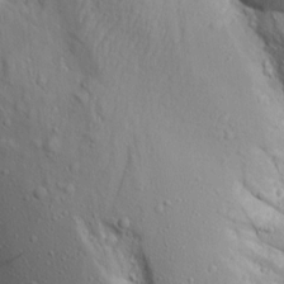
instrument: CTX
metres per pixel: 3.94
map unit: Aa
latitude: 14.0444
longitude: -141.6504
